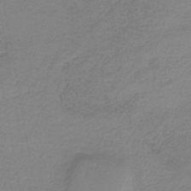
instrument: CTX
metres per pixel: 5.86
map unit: HNb
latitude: -34.8975
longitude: 52.6140
